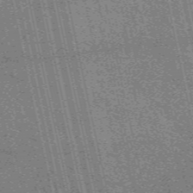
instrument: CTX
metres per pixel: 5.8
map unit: eAb
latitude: 51.1970
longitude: 110.4440
